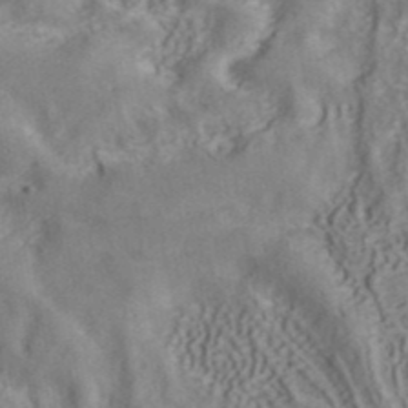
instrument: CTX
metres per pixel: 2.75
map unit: ANa
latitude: 41.6693
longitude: 34.5574
